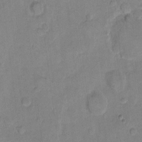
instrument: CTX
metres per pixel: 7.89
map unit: eHh
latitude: 10.9136
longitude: -64.6301
